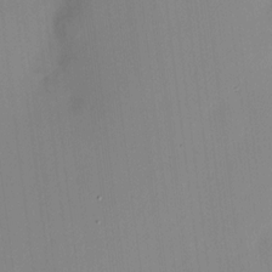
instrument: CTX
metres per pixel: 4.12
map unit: HNhu
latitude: 10.6491
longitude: 9.7289
